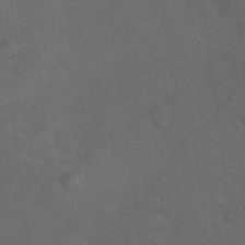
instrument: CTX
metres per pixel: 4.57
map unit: Hto
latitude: 19.1781
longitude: -54.3089
